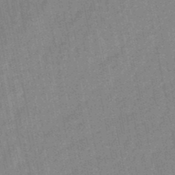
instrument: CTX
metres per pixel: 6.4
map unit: lHb
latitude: -48.2173
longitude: 78.9541
